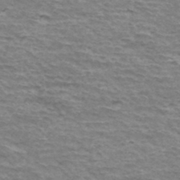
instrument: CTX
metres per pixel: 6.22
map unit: Hto
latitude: 35.5371
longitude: -42.6680
